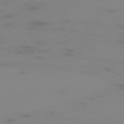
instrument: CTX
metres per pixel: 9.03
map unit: Hpe
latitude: -73.9556
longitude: 5.6155
